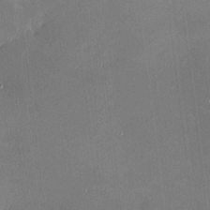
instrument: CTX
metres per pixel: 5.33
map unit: HNhu
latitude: 7.0836
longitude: 8.1228
